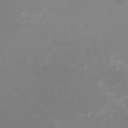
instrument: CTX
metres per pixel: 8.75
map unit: HNhu
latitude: -1.3699
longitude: -2.2711
